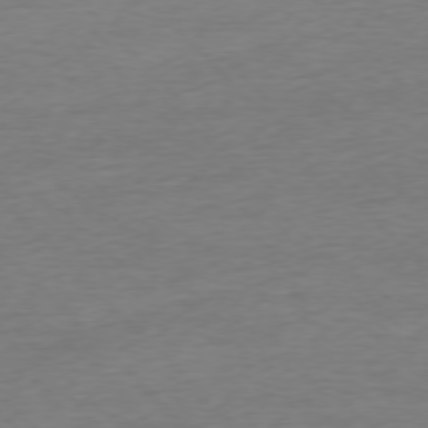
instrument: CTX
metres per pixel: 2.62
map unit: Ap
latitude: -76.8597
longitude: -97.7261
